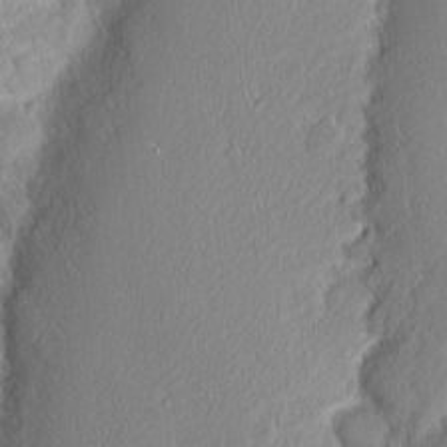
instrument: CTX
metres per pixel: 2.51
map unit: Nhu
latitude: 1.8772
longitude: -77.2348
